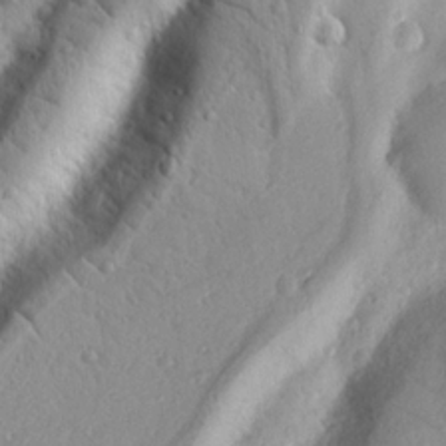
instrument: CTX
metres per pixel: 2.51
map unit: Nhu
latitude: 19.3481
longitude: -77.1970
